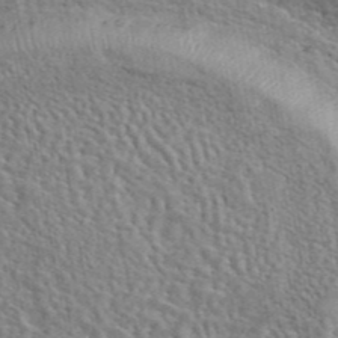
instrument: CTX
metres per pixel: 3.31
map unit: eAb
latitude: 43.2726
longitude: 113.8045
